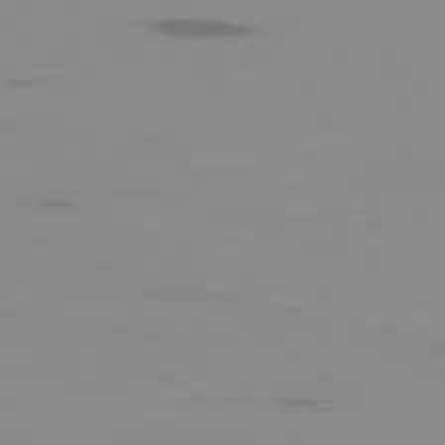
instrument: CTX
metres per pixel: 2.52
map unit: Ap
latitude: -78.7841
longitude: -71.2915
